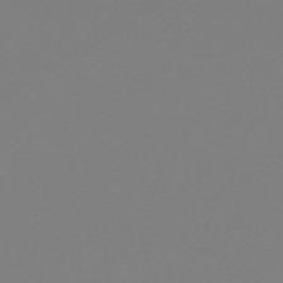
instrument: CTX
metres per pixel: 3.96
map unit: lHb
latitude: -45.7100
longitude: 68.9352
